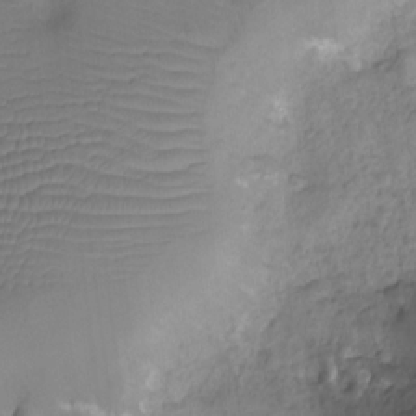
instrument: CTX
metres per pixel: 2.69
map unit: Nhu
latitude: -11.1431
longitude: -21.8017
